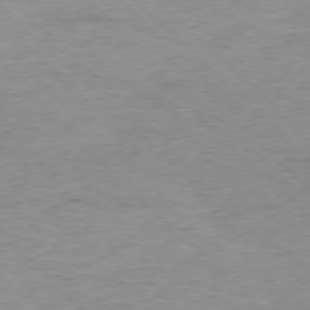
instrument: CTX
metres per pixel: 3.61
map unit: Ap
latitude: -77.2754
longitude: -88.4223
